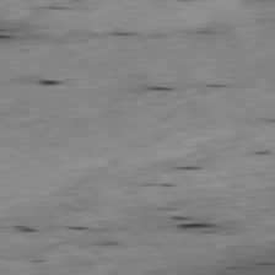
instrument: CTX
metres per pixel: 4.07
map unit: Ap
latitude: -79.9367
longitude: -91.2726
